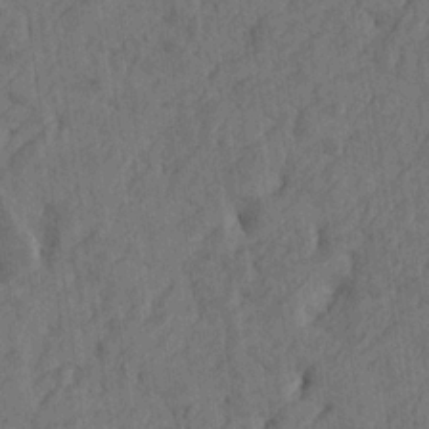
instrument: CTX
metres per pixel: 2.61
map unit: Htu
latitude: -5.0864
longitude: -177.4804
